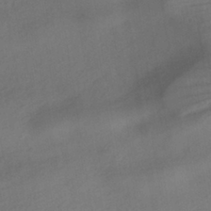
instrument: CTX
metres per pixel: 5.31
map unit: HNhu
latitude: -41.9178
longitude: 101.8044
